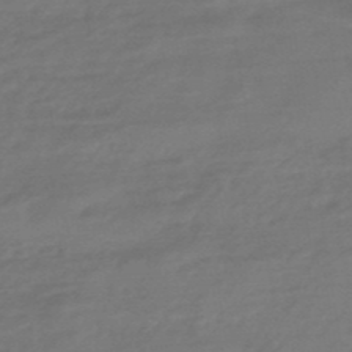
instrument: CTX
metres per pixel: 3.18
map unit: HNhu
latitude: -46.9730
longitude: 89.8044
